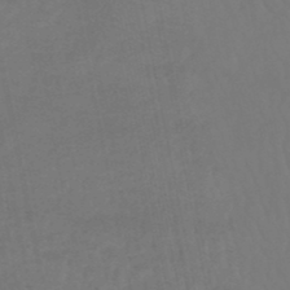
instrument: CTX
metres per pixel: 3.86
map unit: HNhu
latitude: -48.9920
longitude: 100.8785
